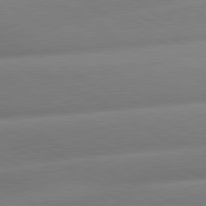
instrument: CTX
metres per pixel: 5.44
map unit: lApd
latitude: 80.6113
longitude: -158.9703
